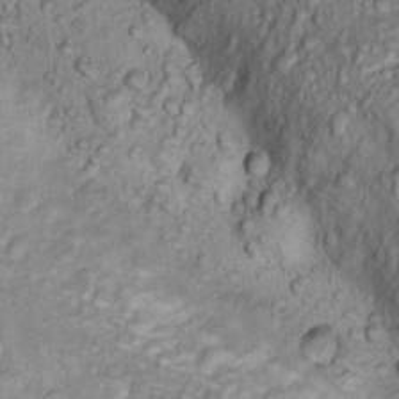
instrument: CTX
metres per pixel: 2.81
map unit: Hto
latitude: 15.4238
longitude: -30.3468
